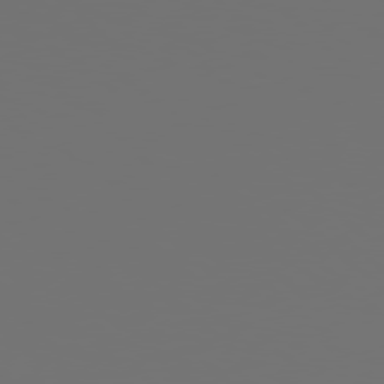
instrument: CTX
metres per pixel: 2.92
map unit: Hpe
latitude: 78.1011
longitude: -177.1592
